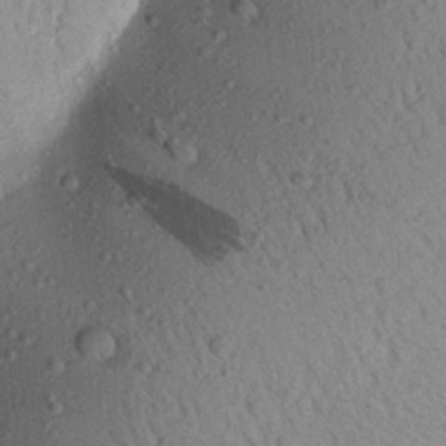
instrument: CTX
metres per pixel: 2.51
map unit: Aa
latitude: 20.2712
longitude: -149.4237
